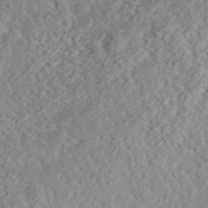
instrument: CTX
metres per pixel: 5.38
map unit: eHh
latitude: 36.4979
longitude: -78.9703
